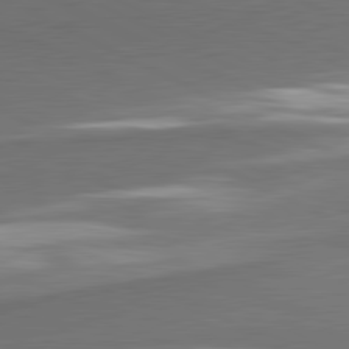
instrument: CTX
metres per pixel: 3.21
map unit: lApd
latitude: 81.3293
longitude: 175.9556
